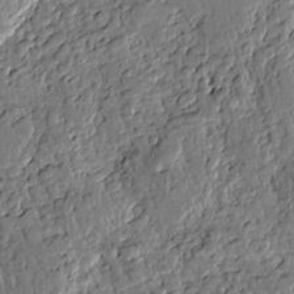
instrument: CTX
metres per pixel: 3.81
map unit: Htu
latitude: -0.4818
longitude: -176.5734
